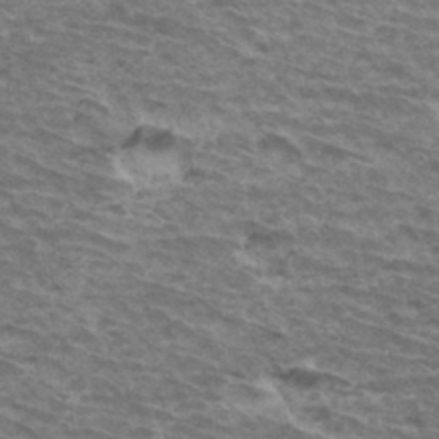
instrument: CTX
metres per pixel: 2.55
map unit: Hto
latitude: 34.7057
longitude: -42.4412
